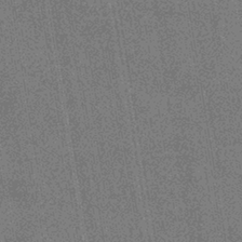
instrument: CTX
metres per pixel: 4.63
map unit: eHb
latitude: -37.7477
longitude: 80.2740
